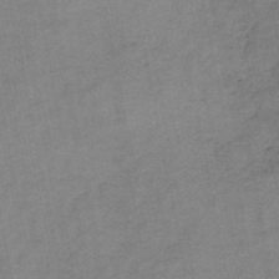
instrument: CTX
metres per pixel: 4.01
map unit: HNb
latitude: -45.9178
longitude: -36.1200
